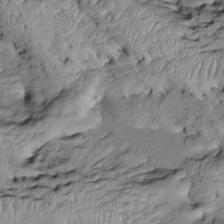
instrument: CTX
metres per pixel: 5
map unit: Htu
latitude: -6.5574
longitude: 154.3873
